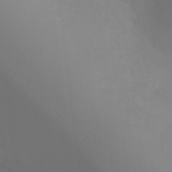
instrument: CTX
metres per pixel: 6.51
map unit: Ht
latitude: -5.6910
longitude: -28.9891
